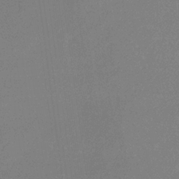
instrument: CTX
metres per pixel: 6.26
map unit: lHb
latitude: -34.1984
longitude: 69.5966
